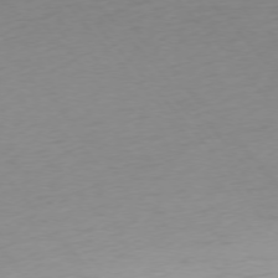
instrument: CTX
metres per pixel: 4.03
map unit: Ap
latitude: -76.1417
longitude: -64.1389
